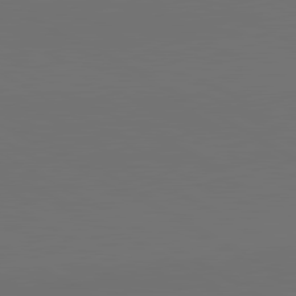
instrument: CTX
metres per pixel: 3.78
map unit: lApd
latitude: 81.4048
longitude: 152.2928
